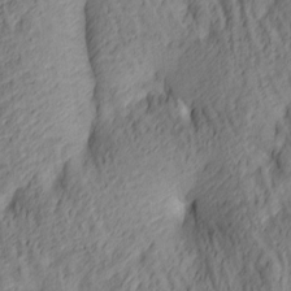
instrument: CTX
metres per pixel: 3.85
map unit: lAa
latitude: 4.7813
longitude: -116.1578
